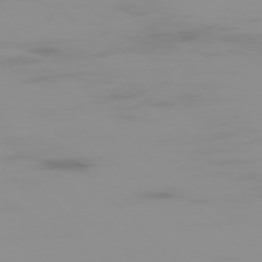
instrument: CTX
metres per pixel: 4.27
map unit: Ap
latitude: -76.0283
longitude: -75.6505
